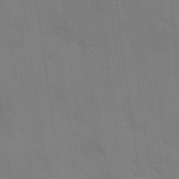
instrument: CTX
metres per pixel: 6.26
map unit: Ave
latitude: -0.8408
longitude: -112.2333
